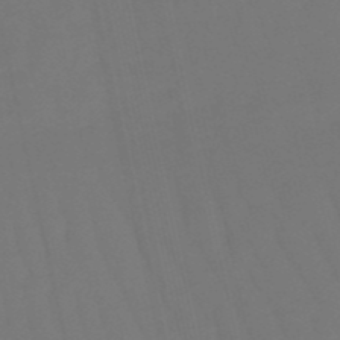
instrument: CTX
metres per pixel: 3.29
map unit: eHb
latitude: -50.5574
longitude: 76.2928
